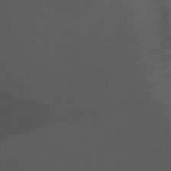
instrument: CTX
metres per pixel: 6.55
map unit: Nhu
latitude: -7.7477
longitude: -75.6883
